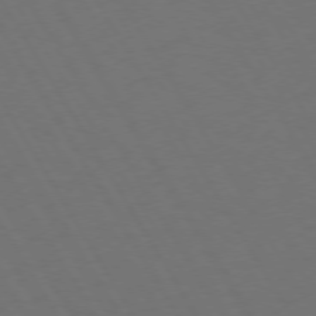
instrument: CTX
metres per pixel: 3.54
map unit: Hpe
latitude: 73.3293
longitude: -127.8583
